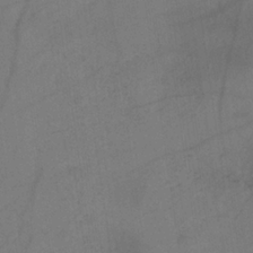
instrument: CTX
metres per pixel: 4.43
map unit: HNb
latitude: -32.6897
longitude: 63.5777
